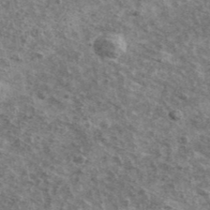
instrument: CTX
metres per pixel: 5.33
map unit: Ave
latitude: 41.4993
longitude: -108.7813
